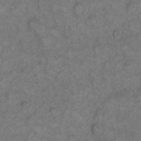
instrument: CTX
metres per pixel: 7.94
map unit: eHh
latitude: 12.5168
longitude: -64.8380
